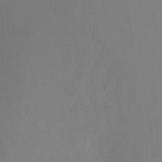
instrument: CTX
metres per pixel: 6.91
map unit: Ht
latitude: -12.1795
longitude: -47.4994
